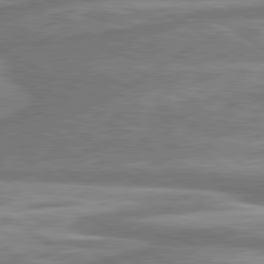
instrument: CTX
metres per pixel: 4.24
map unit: lApd
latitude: 80.4034
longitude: -177.5749
